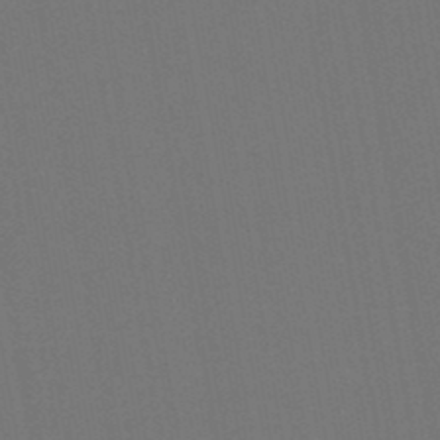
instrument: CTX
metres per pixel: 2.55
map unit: lHb
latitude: -47.2565
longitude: 73.1053
